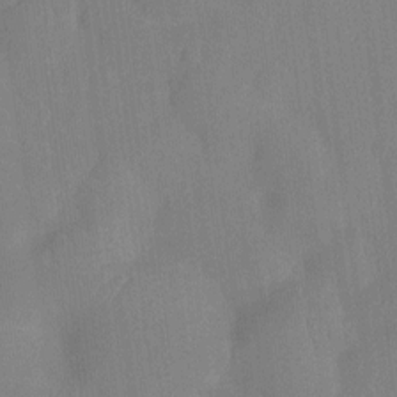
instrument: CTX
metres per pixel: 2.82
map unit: Nhu
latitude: -12.8597
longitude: -24.2711
